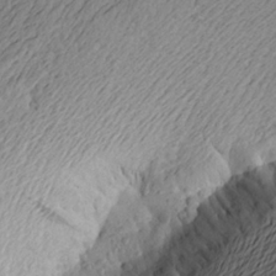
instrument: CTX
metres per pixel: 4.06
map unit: Aa
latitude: 21.8773
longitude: -148.9325
